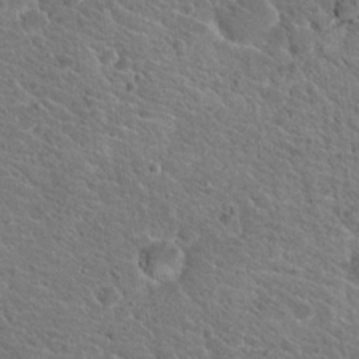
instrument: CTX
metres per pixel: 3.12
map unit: Hto
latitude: 19.1970
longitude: -33.6505
